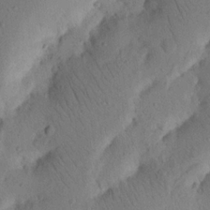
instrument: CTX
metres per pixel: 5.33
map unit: Nhu
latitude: 16.4601
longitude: -75.6127
